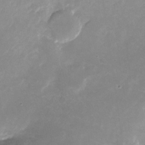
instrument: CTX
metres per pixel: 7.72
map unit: Nhu
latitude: -24.9542
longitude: -70.1200
